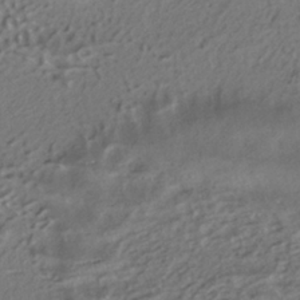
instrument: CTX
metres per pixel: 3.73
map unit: ANa
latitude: -38.7085
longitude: 97.2754
